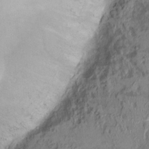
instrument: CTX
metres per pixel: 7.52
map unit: Ht
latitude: -0.9731
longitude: -13.7072
